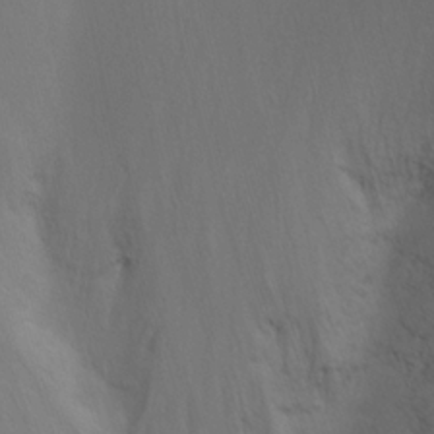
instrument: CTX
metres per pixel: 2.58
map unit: Nhu
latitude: -8.7463
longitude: -45.0269
